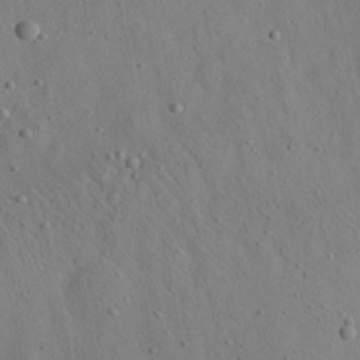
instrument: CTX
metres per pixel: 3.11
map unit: Aa
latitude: 22.6112
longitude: -142.6491
